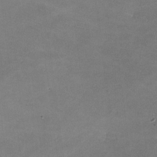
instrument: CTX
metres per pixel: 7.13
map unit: lHvf
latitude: -10.9353
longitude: -102.9702
